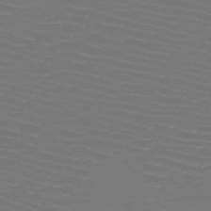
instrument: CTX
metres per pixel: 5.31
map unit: HNb
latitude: -47.4454
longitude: -44.6112
